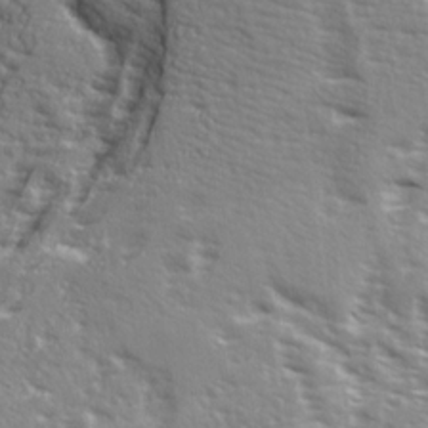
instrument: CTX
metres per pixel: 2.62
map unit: Ave
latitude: 22.5168
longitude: -133.0081
